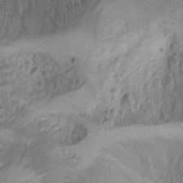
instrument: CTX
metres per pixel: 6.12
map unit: Nhu
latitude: -4.7841
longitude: -86.1389
